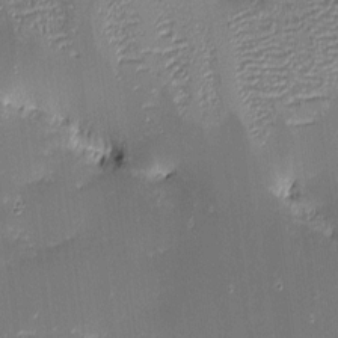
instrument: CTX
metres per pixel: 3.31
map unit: eHh
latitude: -3.0486
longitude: -86.2522
